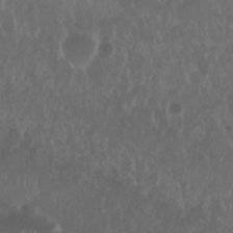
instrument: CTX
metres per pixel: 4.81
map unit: Nhu
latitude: 29.2348
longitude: -56.1766
